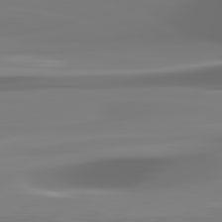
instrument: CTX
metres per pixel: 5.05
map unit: lApd
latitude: 81.9339
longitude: -169.4616
